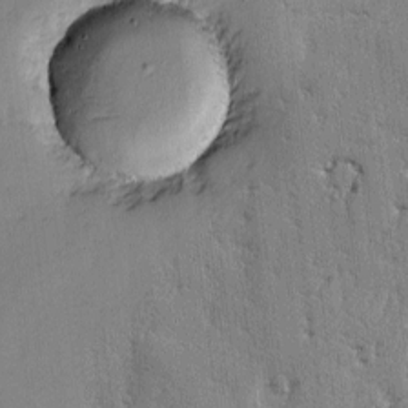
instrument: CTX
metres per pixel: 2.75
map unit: lAvf
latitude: -2.3873
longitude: -105.7072
